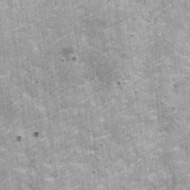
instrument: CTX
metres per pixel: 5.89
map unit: HNhu
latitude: 3.6505
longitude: 4.1416
